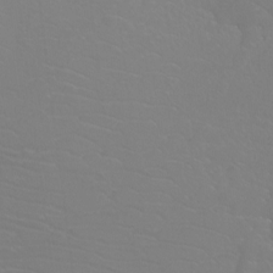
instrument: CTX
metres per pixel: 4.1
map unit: Htu
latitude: -12.5007
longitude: -70.9514
